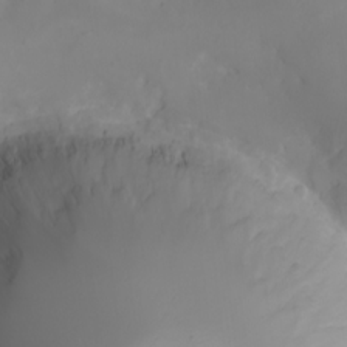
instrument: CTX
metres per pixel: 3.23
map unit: Nhu
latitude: -4.5951
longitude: -73.8584
